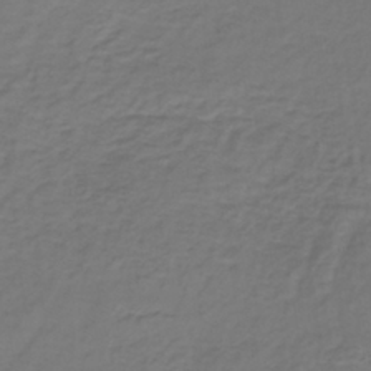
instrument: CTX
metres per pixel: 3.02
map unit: lHb
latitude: -39.0298
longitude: 63.8044
